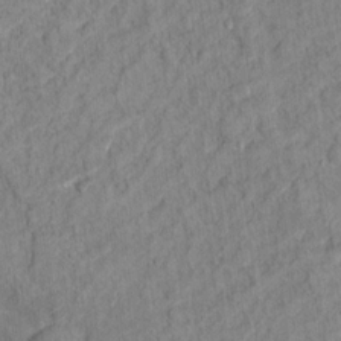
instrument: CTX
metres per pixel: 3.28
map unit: Hto
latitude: 12.7246
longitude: -38.3467
